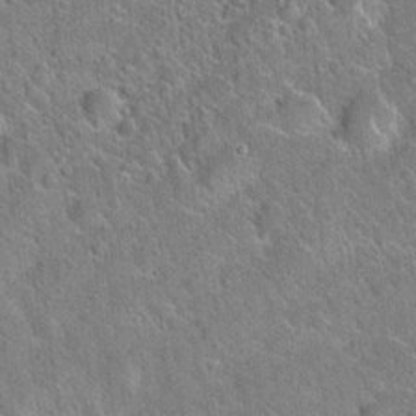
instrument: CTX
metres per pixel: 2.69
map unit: Hto
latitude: 20.8758
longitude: -51.0647
